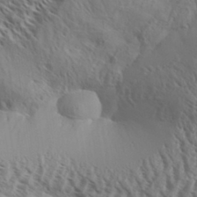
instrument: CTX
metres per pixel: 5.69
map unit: Aa
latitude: 33.5938
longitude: -138.8947
